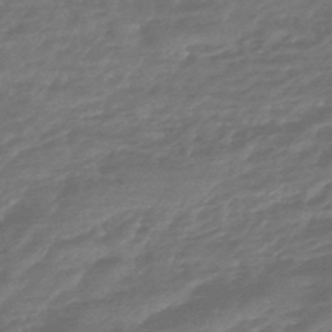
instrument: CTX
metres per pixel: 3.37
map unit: HNhu
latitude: -46.7274
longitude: 90.1039
